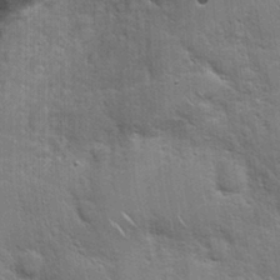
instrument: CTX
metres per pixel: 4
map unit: Hto
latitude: 18.8191
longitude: -51.9528
